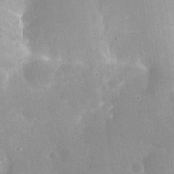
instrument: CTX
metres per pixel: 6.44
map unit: Nhu
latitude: 26.1767
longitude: -55.4048
